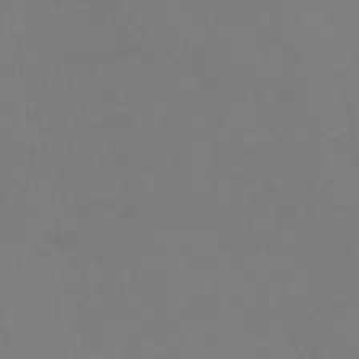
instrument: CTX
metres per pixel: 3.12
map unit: lHb
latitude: -38.5763
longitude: 74.4062
